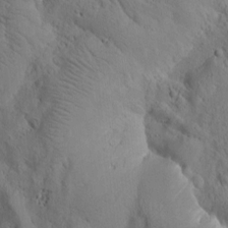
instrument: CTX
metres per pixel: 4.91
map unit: Htu
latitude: -0.1795
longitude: 175.3698
